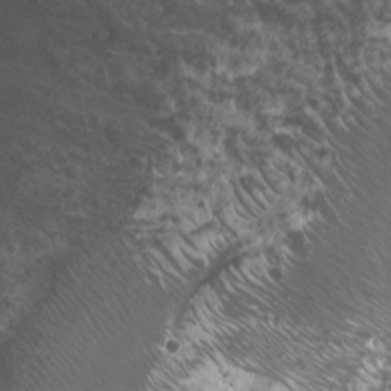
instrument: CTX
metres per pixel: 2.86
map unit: Nhu
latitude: -9.3698
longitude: -77.3103
